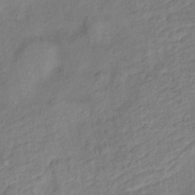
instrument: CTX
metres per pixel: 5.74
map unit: Ht
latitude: 12.5357
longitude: -40.2144
